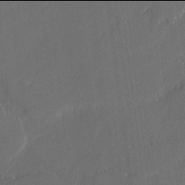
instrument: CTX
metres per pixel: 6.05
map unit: lAvf
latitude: -2.0094
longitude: -107.2726
